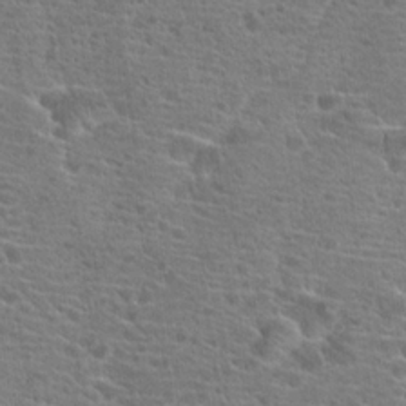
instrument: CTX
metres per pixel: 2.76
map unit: Hto
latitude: 19.7827
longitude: -41.8772
